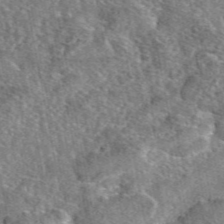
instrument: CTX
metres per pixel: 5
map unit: eAb
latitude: 46.7813
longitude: 107.0487
